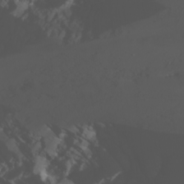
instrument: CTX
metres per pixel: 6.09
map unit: Nhu
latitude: -8.5952
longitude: -82.6679
